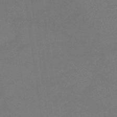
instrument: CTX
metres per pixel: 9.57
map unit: eHb
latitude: -45.3132
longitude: 86.2173
